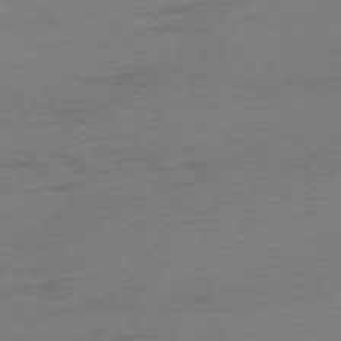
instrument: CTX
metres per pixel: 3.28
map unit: Ap
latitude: -75.8045
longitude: -71.6316
